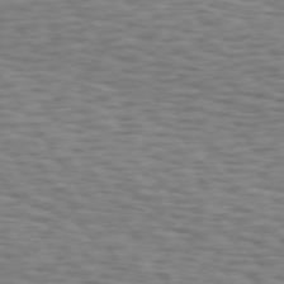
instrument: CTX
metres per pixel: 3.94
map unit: Hpe
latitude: 73.5560
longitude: -132.5357
